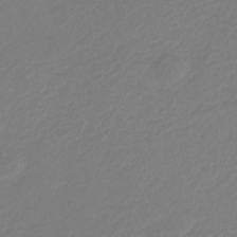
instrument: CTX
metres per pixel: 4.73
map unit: eHb
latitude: -29.5966
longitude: 67.6155
